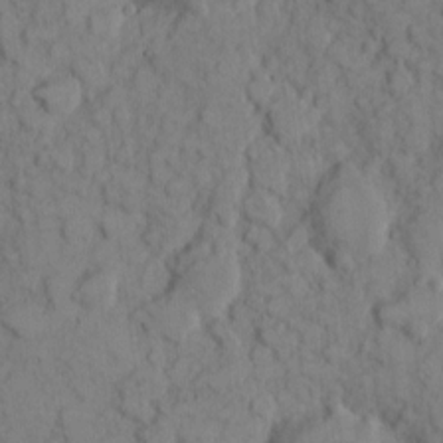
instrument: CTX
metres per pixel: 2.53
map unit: eHh
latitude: 8.3845
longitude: -64.7246
